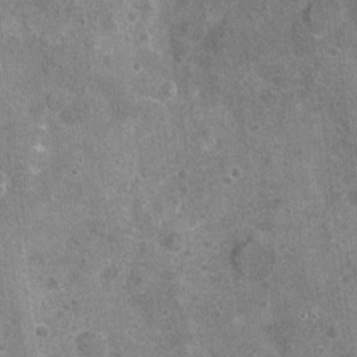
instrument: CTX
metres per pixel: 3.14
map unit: Nhu
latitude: -16.9164
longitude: -56.1766
